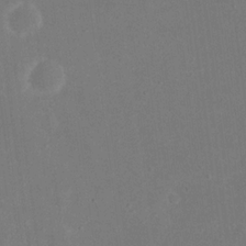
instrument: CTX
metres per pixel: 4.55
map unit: eHh
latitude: 18.8191
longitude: -70.8947
